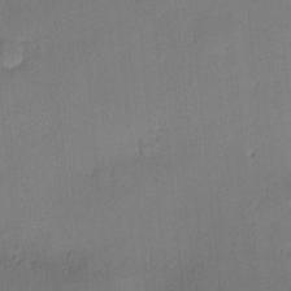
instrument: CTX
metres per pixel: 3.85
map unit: Hve
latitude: -9.6533
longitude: 175.5588
